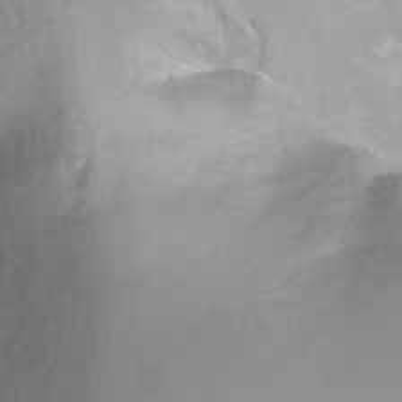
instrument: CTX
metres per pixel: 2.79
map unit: Ht
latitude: -10.3117
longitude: -28.2333
